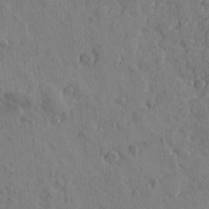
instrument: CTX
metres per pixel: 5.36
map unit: Htu
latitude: -0.5196
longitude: -175.8583
